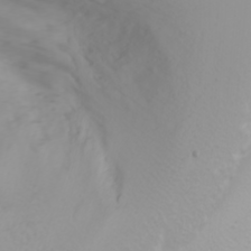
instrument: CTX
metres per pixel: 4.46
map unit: Nhu
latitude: -0.3873
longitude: -76.1011
